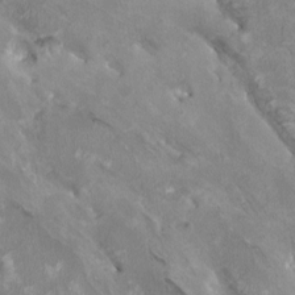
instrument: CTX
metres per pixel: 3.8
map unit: HNhu
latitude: 2.9702
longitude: -3.9906
